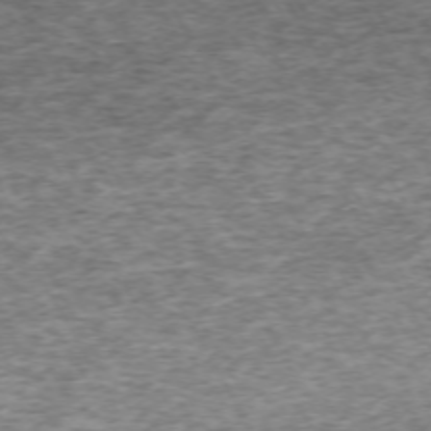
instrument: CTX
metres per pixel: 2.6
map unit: Hpe
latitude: -71.3321
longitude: 13.4455
